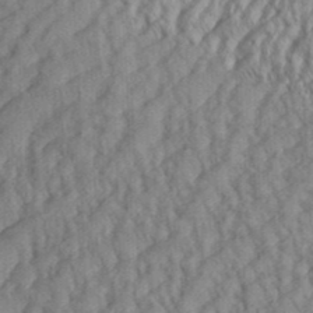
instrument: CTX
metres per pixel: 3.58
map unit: Aa
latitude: 29.6316
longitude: -138.4412
